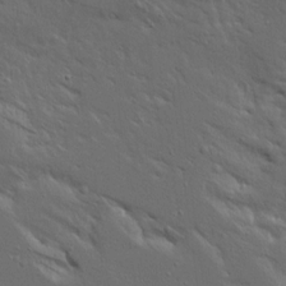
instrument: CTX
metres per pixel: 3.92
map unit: Ave
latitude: 15.0837
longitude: -139.1781
